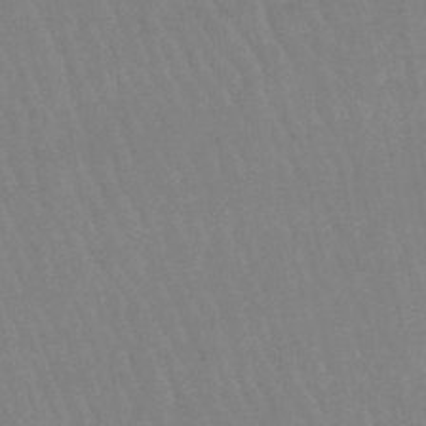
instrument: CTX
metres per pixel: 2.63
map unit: eHb
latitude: -46.3495
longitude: 80.1417
